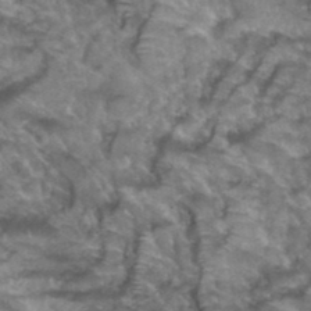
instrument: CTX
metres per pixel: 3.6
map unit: Hto
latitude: 37.5182
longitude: -43.3482
